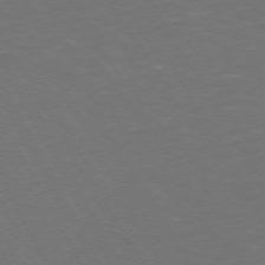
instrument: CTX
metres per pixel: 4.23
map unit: Hpe
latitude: 72.2901
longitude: -126.9703
